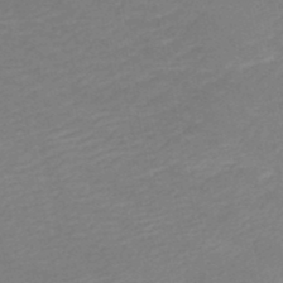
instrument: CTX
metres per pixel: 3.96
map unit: HNb
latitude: -48.7275
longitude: 58.5762
